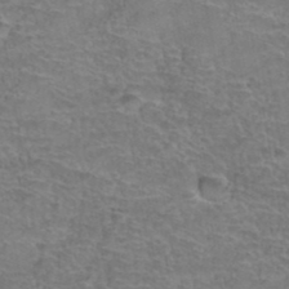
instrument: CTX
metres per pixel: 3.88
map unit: Hto
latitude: 37.6694
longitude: -42.3089
